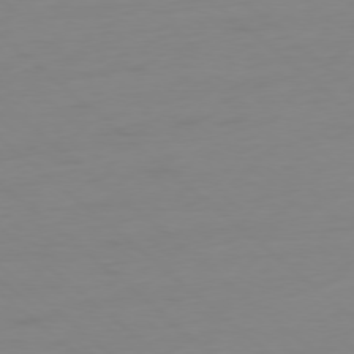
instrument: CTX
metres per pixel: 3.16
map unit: Ap
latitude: -78.2739
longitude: -77.2537
